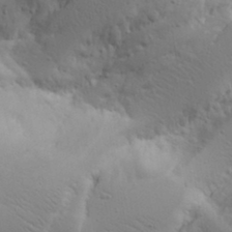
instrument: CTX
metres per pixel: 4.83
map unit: Aa
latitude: 17.8961
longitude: -125.7071
